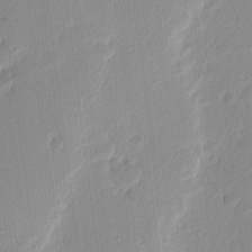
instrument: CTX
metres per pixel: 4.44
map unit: Nhu
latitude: 2.3656
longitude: -77.1214
